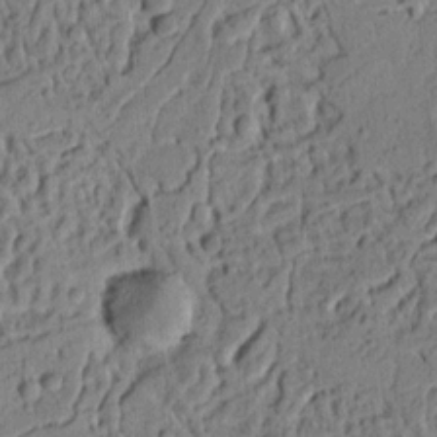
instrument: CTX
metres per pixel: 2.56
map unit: Ht
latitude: 8.5168
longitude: -75.6883
